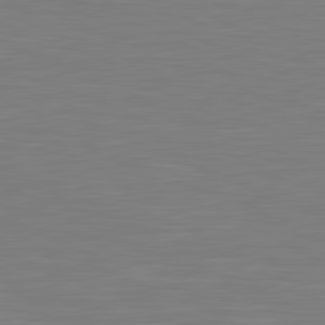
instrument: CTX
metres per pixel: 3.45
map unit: lApd
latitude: 81.4993
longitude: -169.1781
